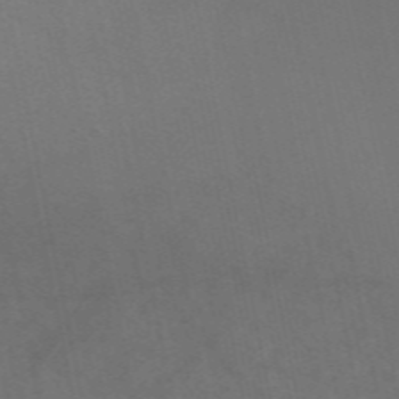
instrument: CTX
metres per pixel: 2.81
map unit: ANa
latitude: 49.7828
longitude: -71.9717
